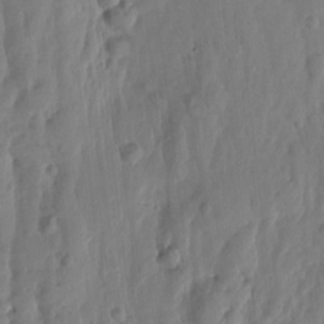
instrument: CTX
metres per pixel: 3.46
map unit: Htu
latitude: 2.1389
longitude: -178.0255
